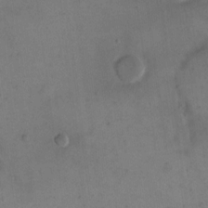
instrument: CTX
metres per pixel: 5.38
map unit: eHh
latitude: 15.4427
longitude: -67.9150
